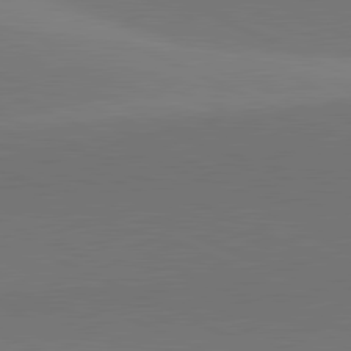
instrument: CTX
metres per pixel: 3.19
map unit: lApd
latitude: 81.6883
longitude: 145.5399
